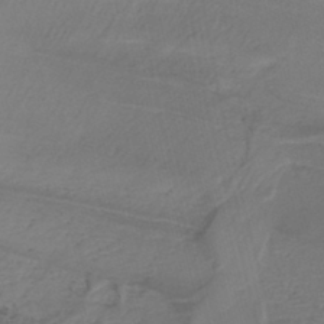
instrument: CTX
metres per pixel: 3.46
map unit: lHb
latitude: -38.0850
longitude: 58.0660
